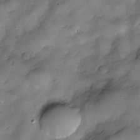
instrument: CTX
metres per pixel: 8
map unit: Nve
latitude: -26.1227
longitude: -148.9703
